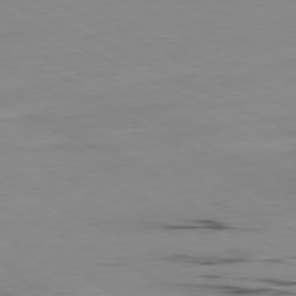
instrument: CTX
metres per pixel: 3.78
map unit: Ap
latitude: -80.9164
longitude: -93.9150
